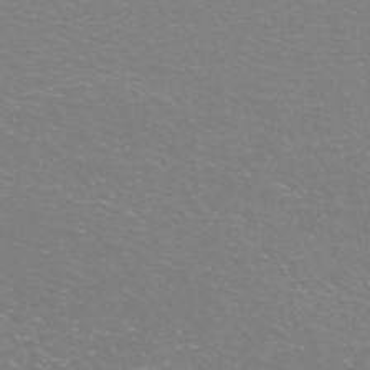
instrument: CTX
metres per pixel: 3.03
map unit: Nhe
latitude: -46.0661
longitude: 152.8408
